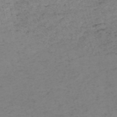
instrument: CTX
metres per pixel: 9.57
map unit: HNb
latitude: -54.5007
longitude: -46.8569
